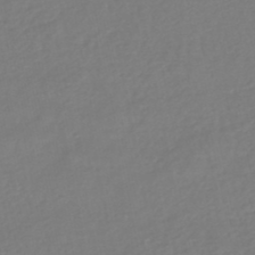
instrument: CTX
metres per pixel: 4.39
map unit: HNhu
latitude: -48.1984
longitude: 103.6722
